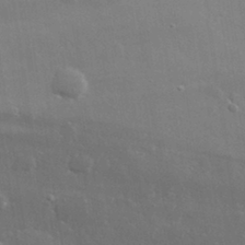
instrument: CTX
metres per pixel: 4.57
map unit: lHvf
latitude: 31.7828
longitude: -89.4805
